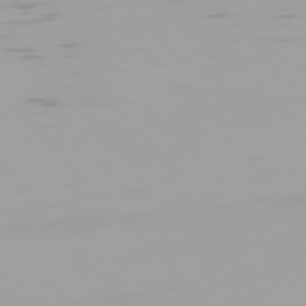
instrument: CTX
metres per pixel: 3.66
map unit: Hpe
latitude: 76.4034
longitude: -136.3090
